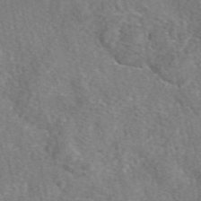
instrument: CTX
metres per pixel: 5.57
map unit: eAb
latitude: 48.4979
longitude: 110.2550
